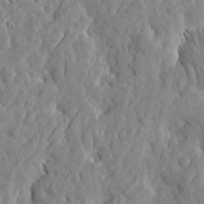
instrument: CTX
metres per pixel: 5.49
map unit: Htu
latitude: -2.1605
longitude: 179.5588
